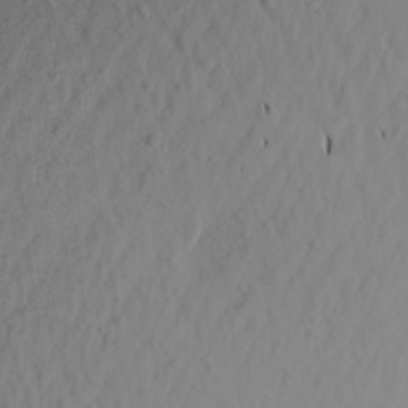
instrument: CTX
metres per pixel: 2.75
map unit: Aa
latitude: 22.7057
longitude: -146.9703
